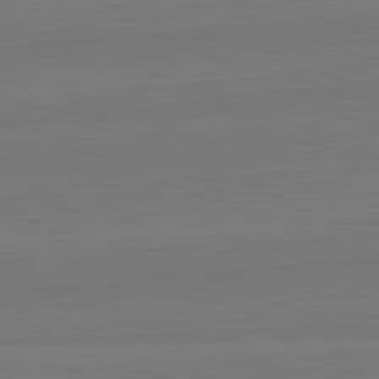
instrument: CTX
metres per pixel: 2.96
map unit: lApd
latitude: 82.2900
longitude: 165.8801
